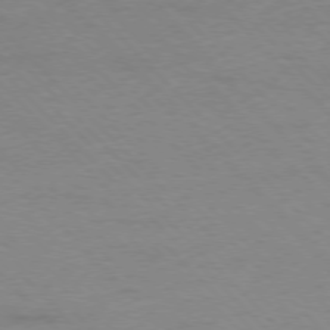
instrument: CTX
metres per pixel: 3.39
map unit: Ap
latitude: -77.7289
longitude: -87.8205
